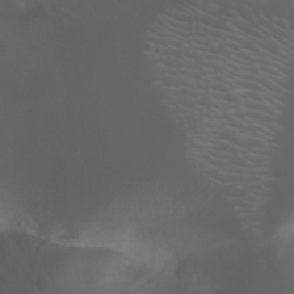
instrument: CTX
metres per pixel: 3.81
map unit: Nhu
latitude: -7.7288
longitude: -73.3293
